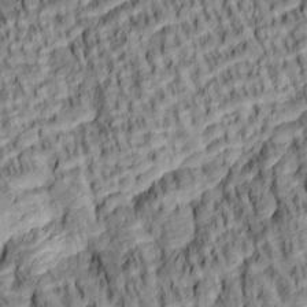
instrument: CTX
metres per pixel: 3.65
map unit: lAa
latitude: 5.4426
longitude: -115.7260
